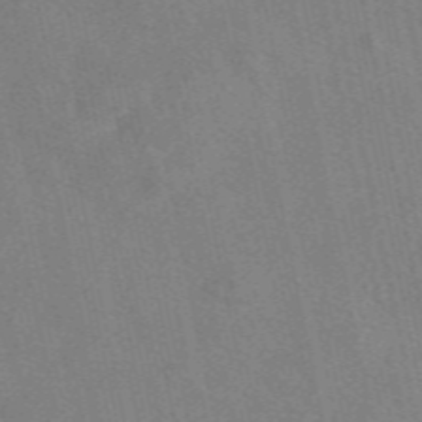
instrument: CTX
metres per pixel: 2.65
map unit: eAb
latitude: 50.1577
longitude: 116.5573
